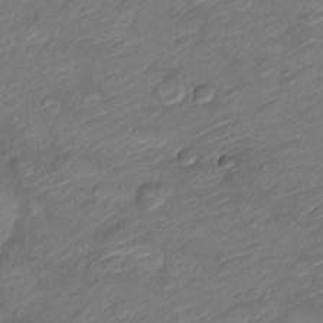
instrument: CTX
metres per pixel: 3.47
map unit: Nve
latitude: -18.3117
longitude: 107.2376
